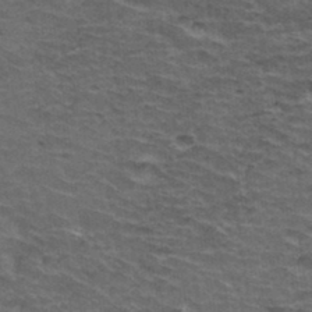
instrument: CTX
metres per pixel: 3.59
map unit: Hto
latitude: 34.7057
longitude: -40.0633
